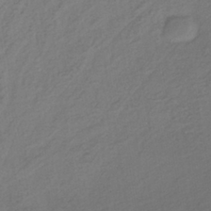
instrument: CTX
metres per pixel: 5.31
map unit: lHb
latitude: -38.6519
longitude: 70.9164
